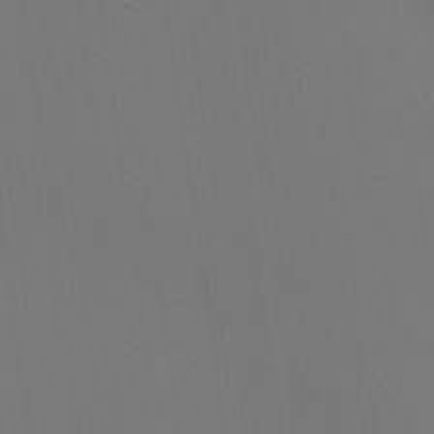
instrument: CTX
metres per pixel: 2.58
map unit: Ave
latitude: 23.5560
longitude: -135.9339
